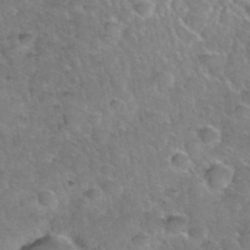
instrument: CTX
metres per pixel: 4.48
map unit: Hto
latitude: 36.1767
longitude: -48.6113
